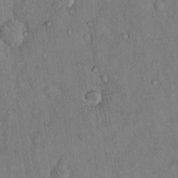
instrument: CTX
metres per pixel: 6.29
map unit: Hto
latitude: 13.9339
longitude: -58.6868
